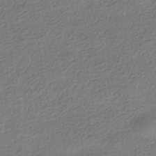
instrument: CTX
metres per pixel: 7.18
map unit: HNhu
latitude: -41.5210
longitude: 96.4818
